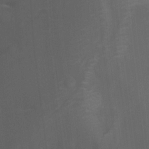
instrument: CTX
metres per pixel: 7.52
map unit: Nhu
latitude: -12.7652
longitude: -65.4805
